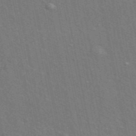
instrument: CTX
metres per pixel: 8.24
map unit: ANa
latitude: 49.1025
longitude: -75.7072
